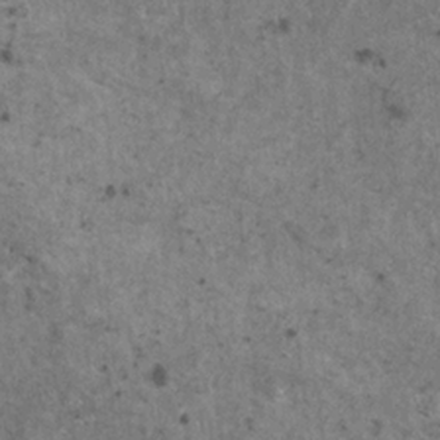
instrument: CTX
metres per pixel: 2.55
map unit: HNhu
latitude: 2.3278
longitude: 4.5196
